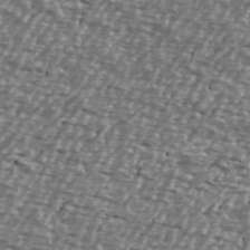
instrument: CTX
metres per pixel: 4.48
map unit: Ave
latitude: 39.7450
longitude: -112.6490
